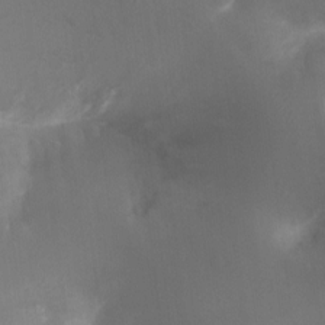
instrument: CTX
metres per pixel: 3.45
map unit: Ht
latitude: -17.8990
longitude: -44.1389
